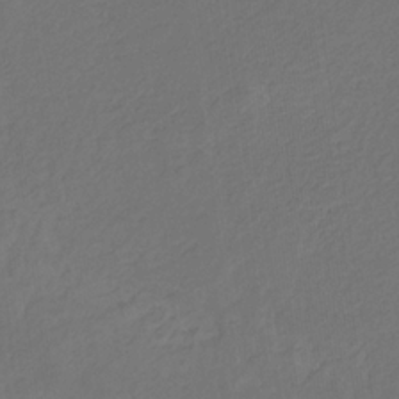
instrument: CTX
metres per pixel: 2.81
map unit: eHb
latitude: -30.7463
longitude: 68.5195
